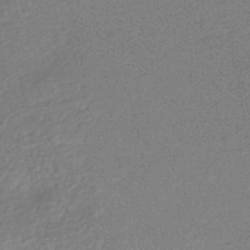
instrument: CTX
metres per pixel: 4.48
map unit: HNhu
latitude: -42.8785
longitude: 99.0675
